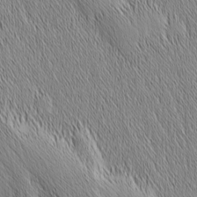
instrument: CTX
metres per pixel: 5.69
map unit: Nhu
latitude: -6.3117
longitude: -152.2334
